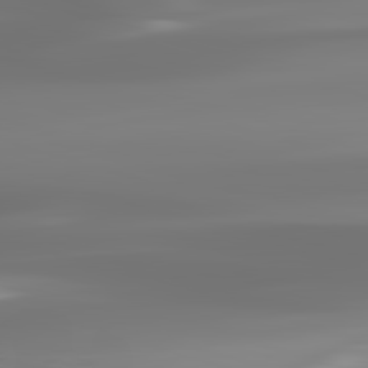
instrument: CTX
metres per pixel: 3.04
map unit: lApd
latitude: 83.1592
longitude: -130.1200
